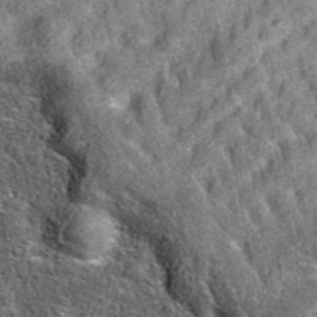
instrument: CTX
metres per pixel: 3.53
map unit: eAb
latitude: 36.8758
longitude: 110.6519
